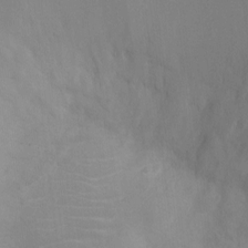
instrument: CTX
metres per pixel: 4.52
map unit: Ht
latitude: -9.4454
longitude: -21.6316
